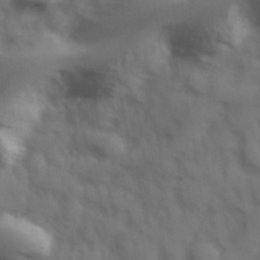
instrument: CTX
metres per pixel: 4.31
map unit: Hve
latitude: 32.7057
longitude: 150.5952
